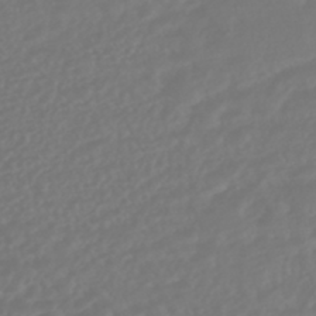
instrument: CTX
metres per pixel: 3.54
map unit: HNhu
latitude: -45.9556
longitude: 103.9745
